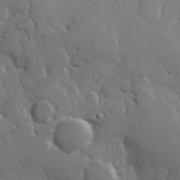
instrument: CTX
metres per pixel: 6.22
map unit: Hve
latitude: 26.6869
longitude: 150.4440
